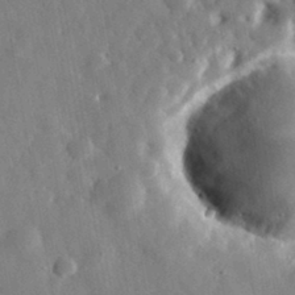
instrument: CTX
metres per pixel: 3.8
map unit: eHh
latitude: 32.3089
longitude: -77.5182
